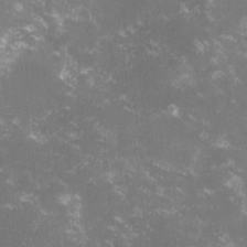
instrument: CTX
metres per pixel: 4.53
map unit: lHvf
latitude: -14.8975
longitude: -101.4238
